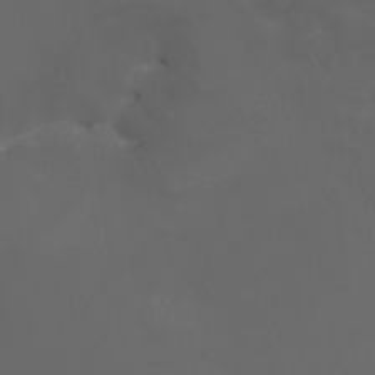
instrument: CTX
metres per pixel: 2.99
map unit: HNhu
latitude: 6.1389
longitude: 14.2173
